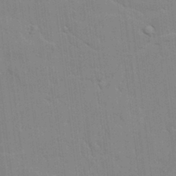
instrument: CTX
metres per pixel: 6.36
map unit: lAvf
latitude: 24.5545
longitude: -111.9150
